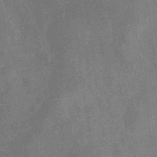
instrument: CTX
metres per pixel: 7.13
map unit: eHb
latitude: -33.9178
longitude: 73.1620
